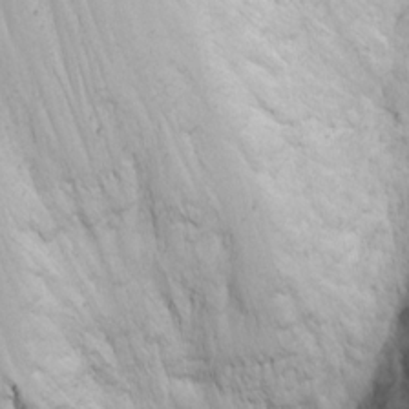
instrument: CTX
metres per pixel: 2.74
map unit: Nhu
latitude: -0.9164
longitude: -80.1200
